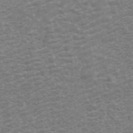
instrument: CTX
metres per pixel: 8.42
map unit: ANa
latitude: 42.3089
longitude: 14.1039
